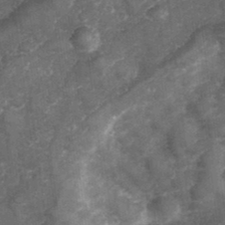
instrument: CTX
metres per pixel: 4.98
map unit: Hve
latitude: 33.0836
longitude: 151.4265
